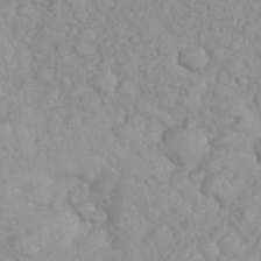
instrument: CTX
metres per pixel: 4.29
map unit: eHh
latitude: 35.5182
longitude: -63.8962
